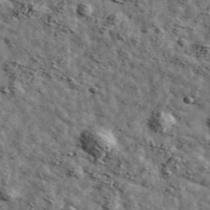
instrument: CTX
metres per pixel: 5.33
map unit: Ave
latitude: 42.9325
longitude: -107.7072
